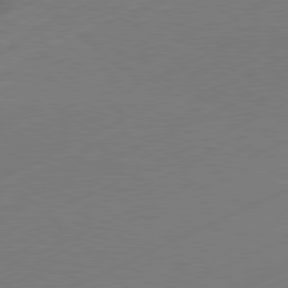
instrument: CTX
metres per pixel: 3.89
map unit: Hpe
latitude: -81.4644
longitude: 12.4629
